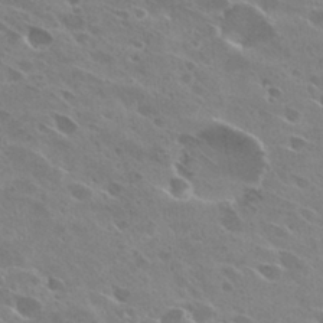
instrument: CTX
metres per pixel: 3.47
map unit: Hto
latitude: 27.4049
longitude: -40.8380
